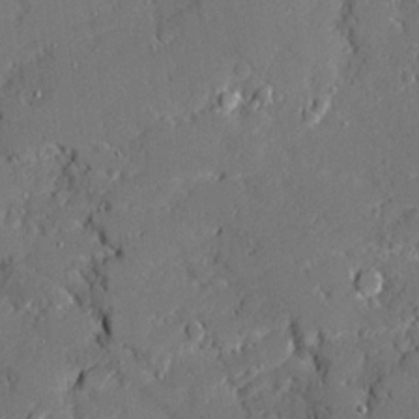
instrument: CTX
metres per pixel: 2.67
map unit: Ave
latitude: 19.7449
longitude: -127.9528
